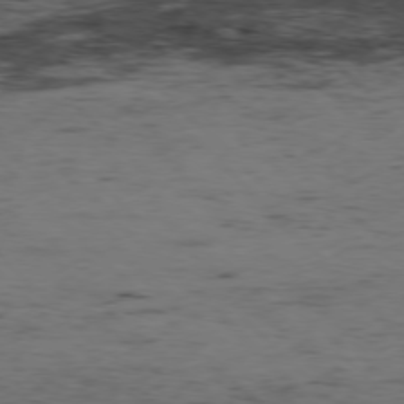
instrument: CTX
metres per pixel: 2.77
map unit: Hpe
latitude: -77.3510
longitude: 13.1242
